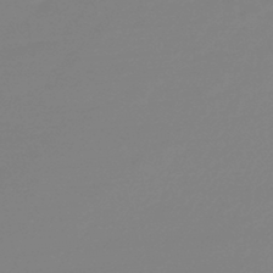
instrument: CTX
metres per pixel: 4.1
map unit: lHb
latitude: -44.3306
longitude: 75.9745
